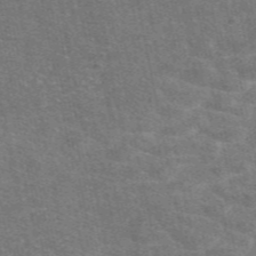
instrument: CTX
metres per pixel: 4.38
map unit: eAb
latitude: 47.8206
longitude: 114.7652
